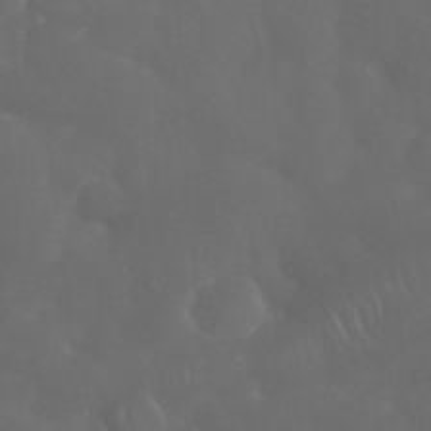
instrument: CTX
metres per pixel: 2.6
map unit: Nhu
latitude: 28.2522
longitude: -66.4412
